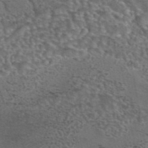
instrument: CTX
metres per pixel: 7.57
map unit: eAb
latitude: 43.8583
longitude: 104.1983
